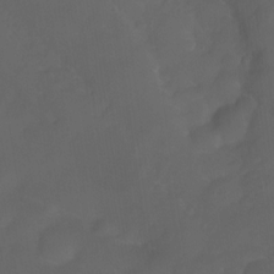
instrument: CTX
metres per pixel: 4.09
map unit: Ht
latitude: 0.1011
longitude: -46.5735
